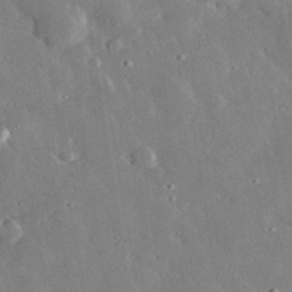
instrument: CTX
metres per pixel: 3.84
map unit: lHvf
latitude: 32.7435
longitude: -85.3104
